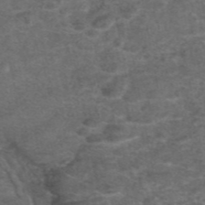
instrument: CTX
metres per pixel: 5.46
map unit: eAb
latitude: 46.9892
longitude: 104.3495
